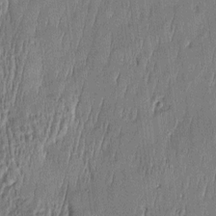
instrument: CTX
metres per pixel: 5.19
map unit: Htu
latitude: -5.4832
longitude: 175.0864
